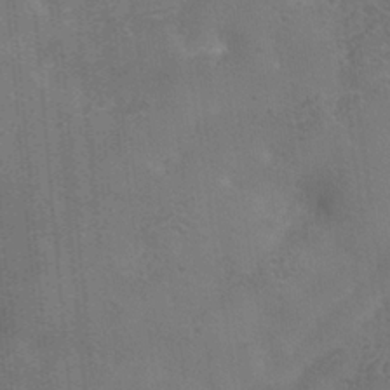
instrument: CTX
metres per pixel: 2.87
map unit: Hve
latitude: -34.4251
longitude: 90.9542
